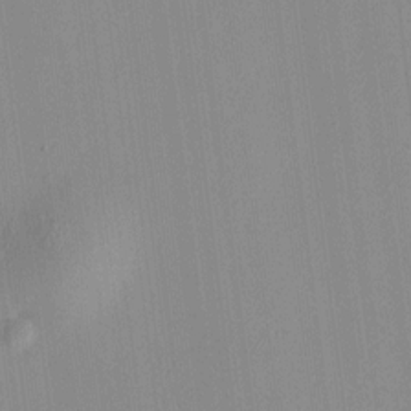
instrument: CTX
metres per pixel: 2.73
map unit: HNhu
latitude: 8.3090
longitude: 13.5966
